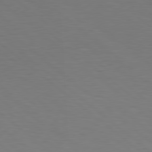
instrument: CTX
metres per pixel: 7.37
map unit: Hpe
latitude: 78.5735
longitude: -162.1389
